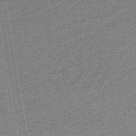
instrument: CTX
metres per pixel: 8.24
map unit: lHb
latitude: -46.6707
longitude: 58.9352
